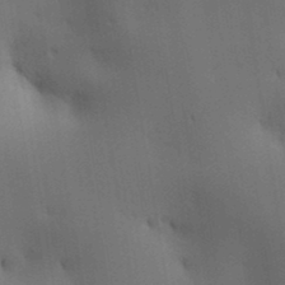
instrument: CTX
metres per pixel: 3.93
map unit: lAa
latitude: 11.6127
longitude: -108.1766
